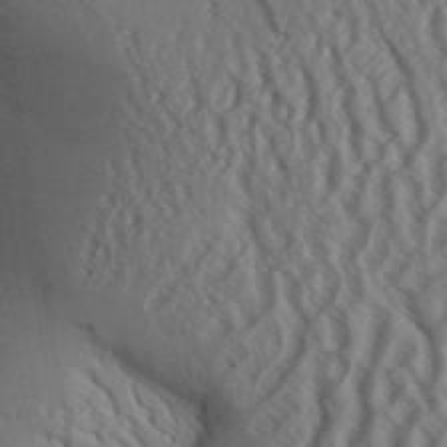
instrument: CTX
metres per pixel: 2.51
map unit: Aa
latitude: 31.1026
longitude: -139.9717
